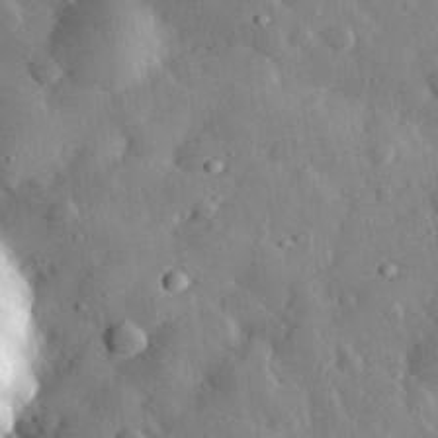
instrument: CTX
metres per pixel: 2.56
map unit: lHvf
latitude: 33.2915
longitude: -82.3656
